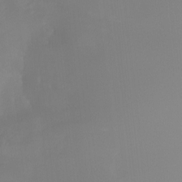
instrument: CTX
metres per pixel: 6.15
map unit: Hto
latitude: -8.3495
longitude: -51.9906
